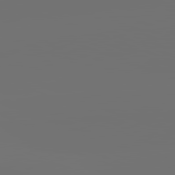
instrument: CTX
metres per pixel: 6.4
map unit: lApd
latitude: 82.2144
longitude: -154.3278
